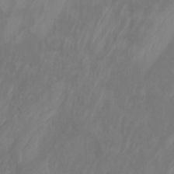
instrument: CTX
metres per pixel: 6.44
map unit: Nhu
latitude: -14.0850
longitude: -62.7813
